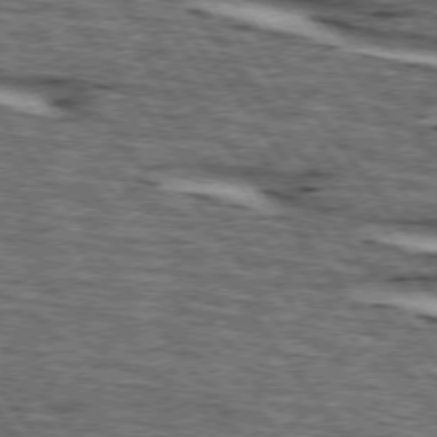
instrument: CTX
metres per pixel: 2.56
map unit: lApd
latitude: 74.3845
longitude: -73.9906
